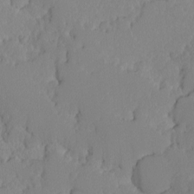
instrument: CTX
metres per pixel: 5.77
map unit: Ave
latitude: -9.4454
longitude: -116.6868
